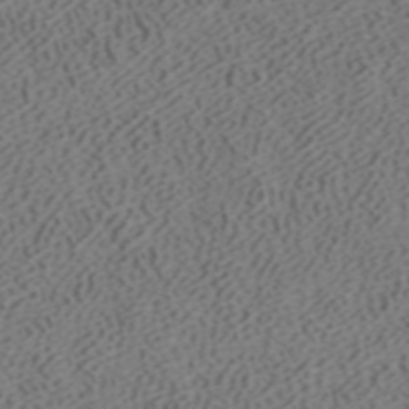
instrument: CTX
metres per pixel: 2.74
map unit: ANa
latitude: 41.2725
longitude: 33.7856
